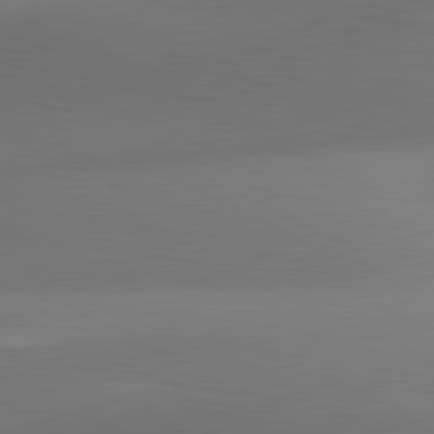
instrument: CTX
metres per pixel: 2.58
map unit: lApd
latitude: 81.1781
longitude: 131.4454
